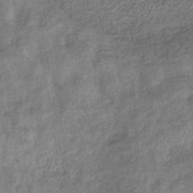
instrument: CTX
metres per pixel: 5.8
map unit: eHb
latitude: -33.8612
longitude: 77.8800
